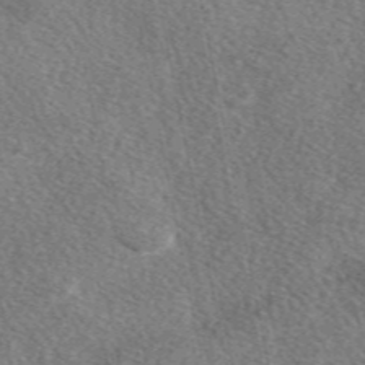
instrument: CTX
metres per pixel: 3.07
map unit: eAb
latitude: 47.9906
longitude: 117.6532
